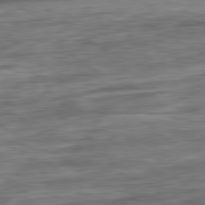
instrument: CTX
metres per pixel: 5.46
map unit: Ap
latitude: -81.4266
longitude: -80.4412
